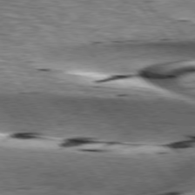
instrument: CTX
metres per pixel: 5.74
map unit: lApd
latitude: 76.7246
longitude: -61.0458
